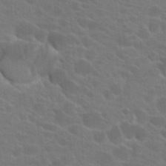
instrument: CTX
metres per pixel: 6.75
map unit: Hto
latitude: 23.2915
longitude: -36.9136
